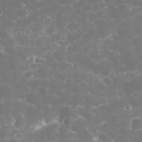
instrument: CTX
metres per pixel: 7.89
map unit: eHh
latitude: 32.5924
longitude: -62.3656
